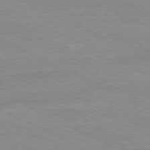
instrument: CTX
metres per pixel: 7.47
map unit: Ap
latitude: -80.8786
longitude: -85.3860
